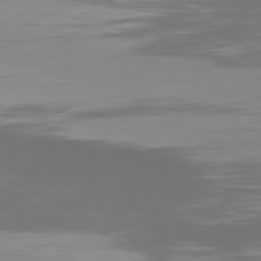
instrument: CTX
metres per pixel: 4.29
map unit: Hpe
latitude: 77.9528
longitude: -124.9891
